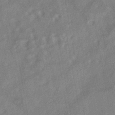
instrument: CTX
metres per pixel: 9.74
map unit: HNhu
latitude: -42.2739
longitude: 91.8612
